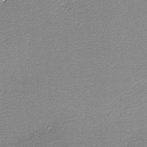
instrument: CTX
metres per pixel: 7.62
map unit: lHvf
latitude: -12.1984
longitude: -103.5938
